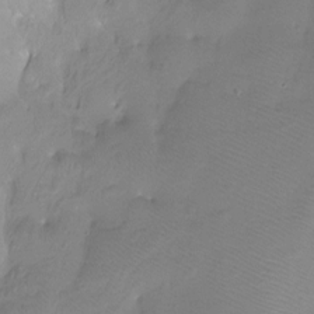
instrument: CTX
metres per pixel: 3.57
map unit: Ht
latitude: -12.8030
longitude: -44.9702
